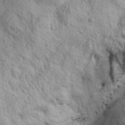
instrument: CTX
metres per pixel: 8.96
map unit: Aa
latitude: 31.0459
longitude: -137.0081
